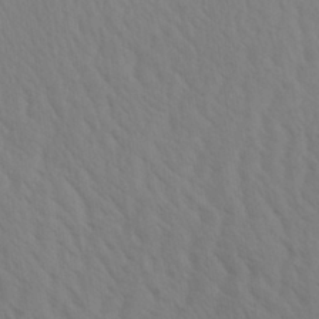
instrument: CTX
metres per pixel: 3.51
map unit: Aa
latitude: 29.4237
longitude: -135.2348
